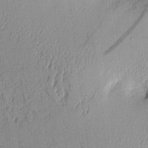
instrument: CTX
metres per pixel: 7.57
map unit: Aa
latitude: 10.3845
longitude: -128.9514
